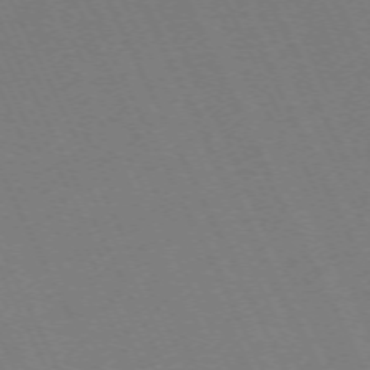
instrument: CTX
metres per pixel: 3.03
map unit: Hpe
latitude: -71.6344
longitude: 12.8219
